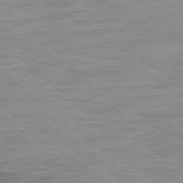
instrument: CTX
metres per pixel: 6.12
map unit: Ap
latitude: -79.9556
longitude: -48.1578
